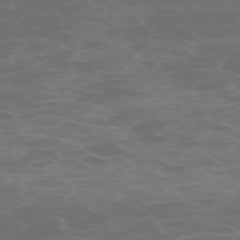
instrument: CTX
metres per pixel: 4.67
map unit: Hpe
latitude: -73.8044
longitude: 6.3873
